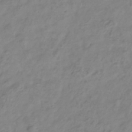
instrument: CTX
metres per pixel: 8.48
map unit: Hve
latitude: -33.5777
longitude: 91.4644
